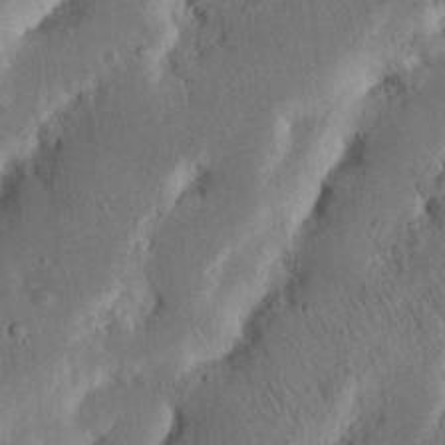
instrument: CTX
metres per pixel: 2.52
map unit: Nhu
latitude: 18.8569
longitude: -74.8002
